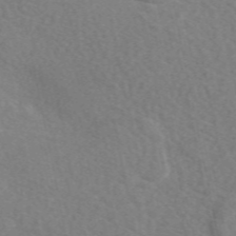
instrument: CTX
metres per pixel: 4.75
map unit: eAb
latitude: 49.5371
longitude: 118.2362
